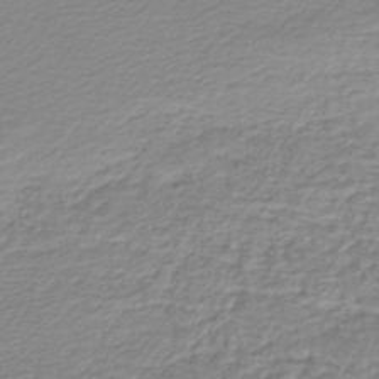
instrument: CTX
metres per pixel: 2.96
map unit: lHb
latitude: -45.1242
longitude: 61.3321
